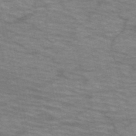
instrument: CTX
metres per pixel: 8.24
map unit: HNb
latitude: -53.9745
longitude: -44.9702
